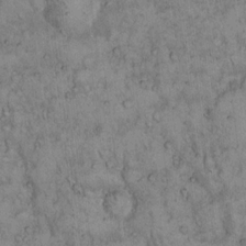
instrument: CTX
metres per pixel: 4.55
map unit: Hto
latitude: 13.5938
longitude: -57.4237
